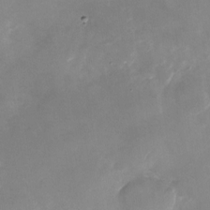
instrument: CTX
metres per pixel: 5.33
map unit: Nhu
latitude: -24.7652
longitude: -70.0444
